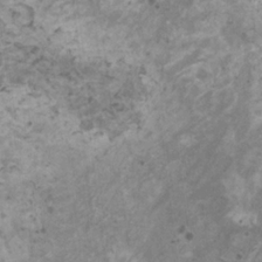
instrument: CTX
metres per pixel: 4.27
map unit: HNhu
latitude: -1.2754
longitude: 2.5006
